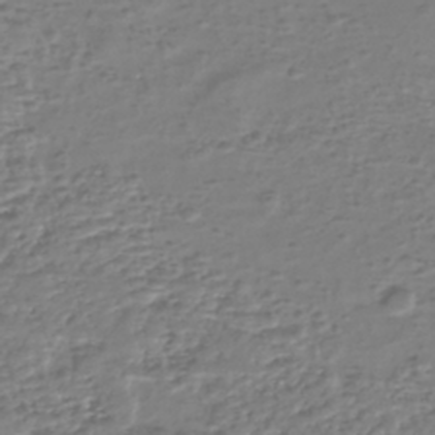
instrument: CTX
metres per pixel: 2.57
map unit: eHh
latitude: -39.6344
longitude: -28.4223
